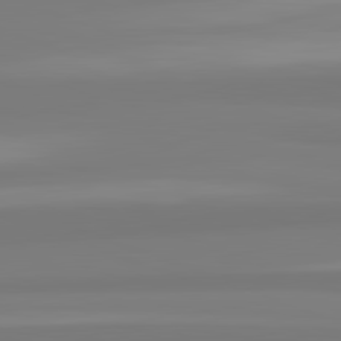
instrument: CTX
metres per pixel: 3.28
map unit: lApd
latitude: 82.5923
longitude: 174.8407
